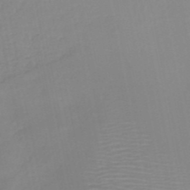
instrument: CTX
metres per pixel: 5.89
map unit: HNb
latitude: -49.7856
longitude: -47.9528
